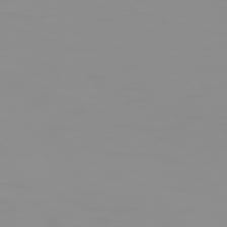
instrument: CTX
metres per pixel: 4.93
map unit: Hpe
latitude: 74.3656
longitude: -128.4601
